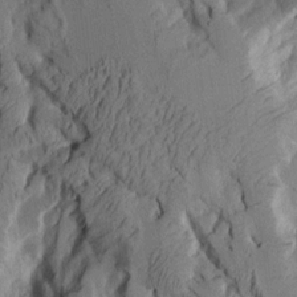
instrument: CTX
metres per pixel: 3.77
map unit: Aa
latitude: 8.8380
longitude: -127.4804
